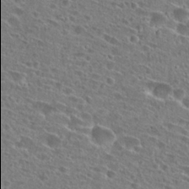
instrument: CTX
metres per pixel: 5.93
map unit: Hto
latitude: 25.9339
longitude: -45.9906
